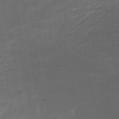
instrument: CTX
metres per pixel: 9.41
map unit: HNb
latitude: -51.5588
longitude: -39.3104
